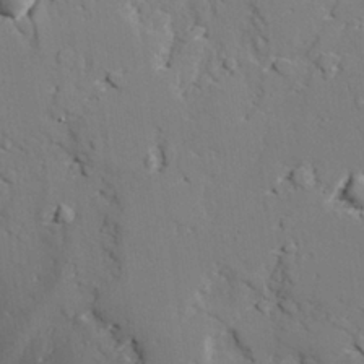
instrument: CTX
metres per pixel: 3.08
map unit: lAvf
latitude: 27.9528
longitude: -109.1403
